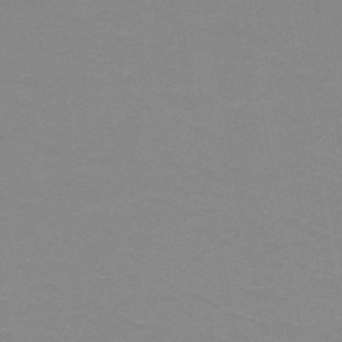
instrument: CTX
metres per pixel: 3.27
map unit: HNb
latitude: -48.1606
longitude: -48.6868
